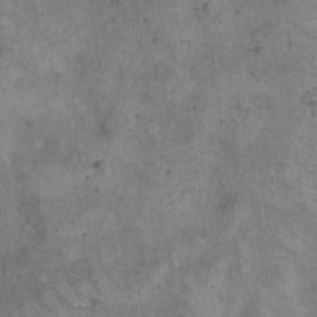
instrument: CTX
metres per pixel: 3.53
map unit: eHh
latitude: 20.6869
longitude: -60.6679
